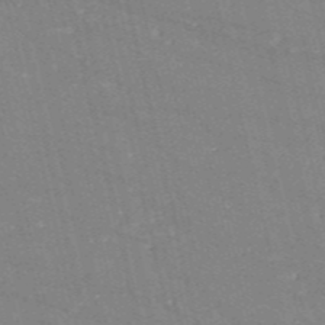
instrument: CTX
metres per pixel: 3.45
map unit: HNb
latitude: -54.5007
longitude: -38.3656
